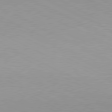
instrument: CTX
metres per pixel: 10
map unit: lApd
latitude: 80.1578
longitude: -127.6316
